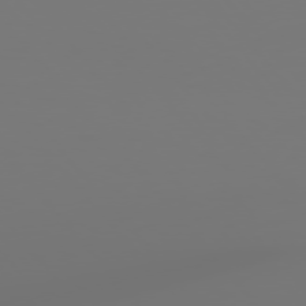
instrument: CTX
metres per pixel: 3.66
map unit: Hpe
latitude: 76.4790
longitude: -127.3860
